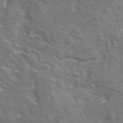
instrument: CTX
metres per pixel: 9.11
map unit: eAb
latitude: 43.7639
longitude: 111.9178
